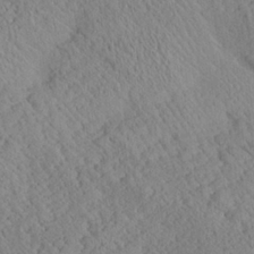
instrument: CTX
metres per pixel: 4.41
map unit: Aa
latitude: 24.5545
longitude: -134.0633
